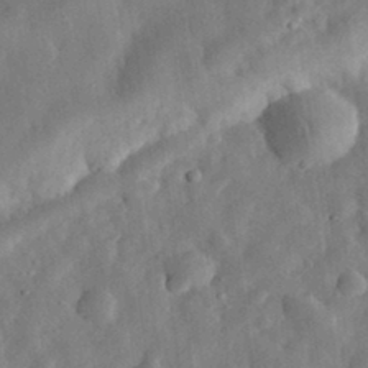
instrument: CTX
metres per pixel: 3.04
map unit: eHh
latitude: 32.1956
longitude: -75.6694
